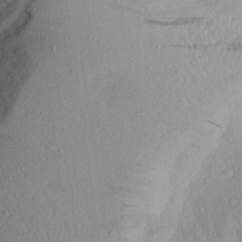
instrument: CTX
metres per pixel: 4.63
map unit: Aa
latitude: 21.7450
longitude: -145.2537
